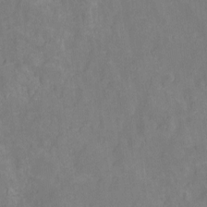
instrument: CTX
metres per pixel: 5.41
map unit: Ht
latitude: -10.6141
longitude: -23.8205
